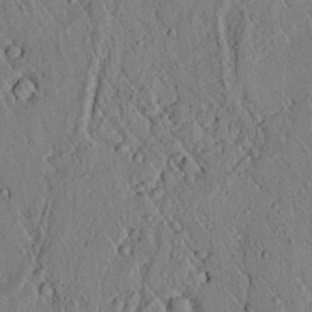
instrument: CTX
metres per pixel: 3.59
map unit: lAvf
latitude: 6.4790
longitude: 159.7477
